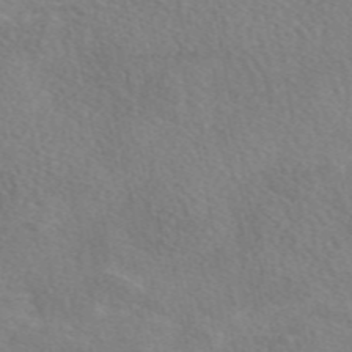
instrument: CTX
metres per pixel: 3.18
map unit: eAb
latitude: 49.0081
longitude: 117.8989
